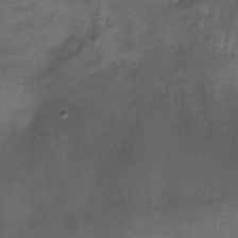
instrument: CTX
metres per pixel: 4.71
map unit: Nhu
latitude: -17.1431
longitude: -48.7435
